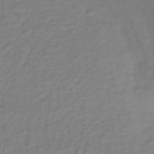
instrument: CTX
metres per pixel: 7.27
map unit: lHb
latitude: -35.2943
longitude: 70.1984
